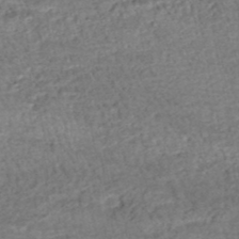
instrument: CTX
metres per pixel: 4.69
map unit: HNhu
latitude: -48.2551
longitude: 102.7652
